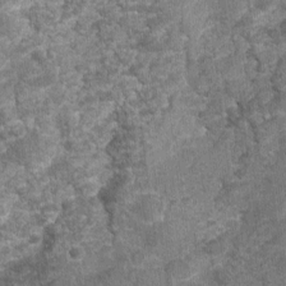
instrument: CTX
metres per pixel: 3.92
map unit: Nhu
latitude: 1.0080
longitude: -17.3481
